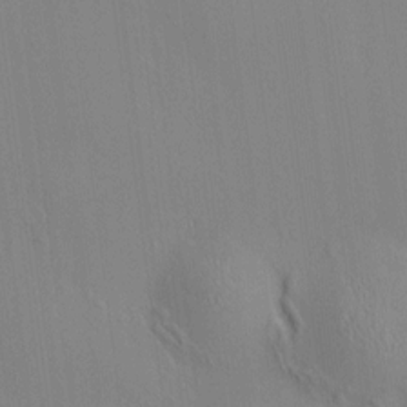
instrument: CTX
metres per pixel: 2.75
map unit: HNhu
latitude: 8.1578
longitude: 14.8219
